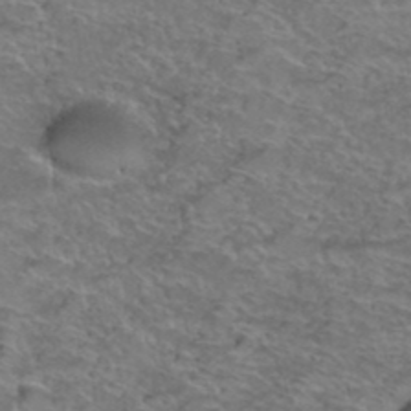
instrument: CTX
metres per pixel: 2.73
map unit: Hto
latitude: 38.9703
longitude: -43.2159
